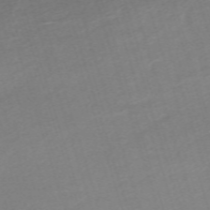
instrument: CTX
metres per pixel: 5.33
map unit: eHh
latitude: -62.3684
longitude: 53.8044
